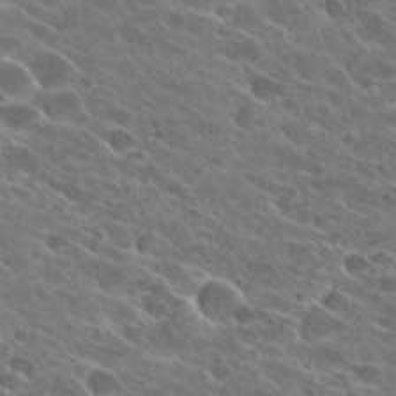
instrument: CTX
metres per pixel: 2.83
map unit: Hto
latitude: 26.5546
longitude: -42.0255
